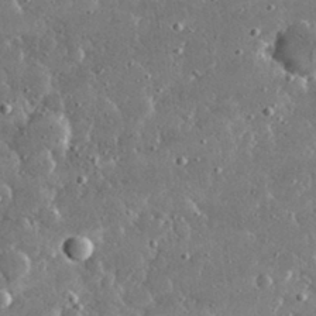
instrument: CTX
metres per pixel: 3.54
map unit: lHvf
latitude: 30.7625
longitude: -93.8583
